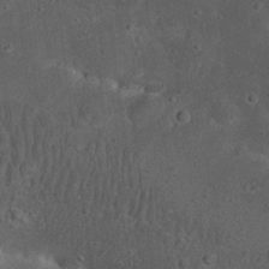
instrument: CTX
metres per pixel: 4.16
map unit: Nhu
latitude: 22.6868
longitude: -71.4048
